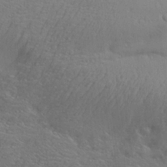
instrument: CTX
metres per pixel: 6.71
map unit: Aa
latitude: 27.1781
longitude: -138.5924
